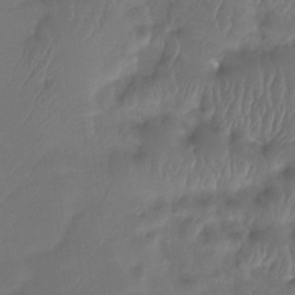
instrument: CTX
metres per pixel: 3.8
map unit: Htu
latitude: -14.3684
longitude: -45.3481
